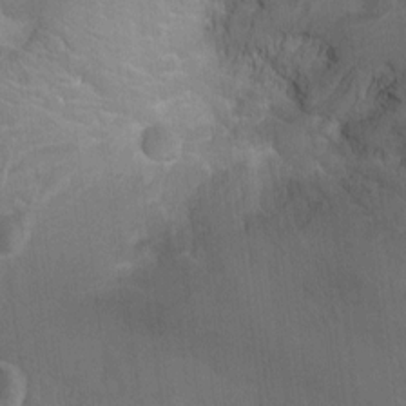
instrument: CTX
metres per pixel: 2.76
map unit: Ht
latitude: -1.6911
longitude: -17.1970
